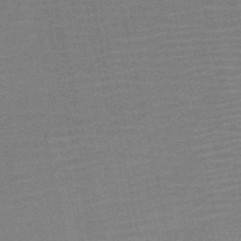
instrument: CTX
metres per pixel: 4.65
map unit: HNb
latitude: -52.1605
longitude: -47.6127
